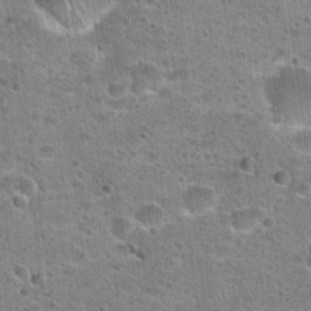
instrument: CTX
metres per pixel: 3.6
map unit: Hto
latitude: 22.7057
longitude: -49.2726
